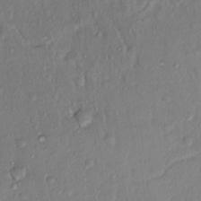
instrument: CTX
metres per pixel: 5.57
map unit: Hto
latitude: 14.7436
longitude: -29.7638
